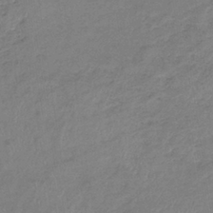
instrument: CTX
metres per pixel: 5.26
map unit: eHb
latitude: -37.1620
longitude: 75.8045
